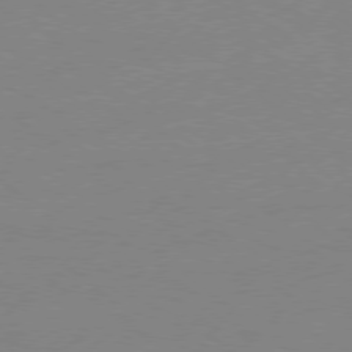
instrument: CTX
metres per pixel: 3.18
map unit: Ap
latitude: -78.9352
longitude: -99.2536
